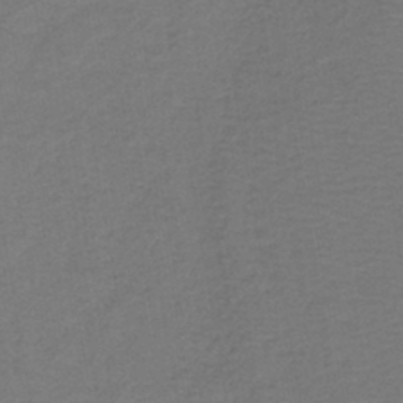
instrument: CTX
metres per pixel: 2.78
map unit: lHb
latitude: -42.7085
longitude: 53.0864
